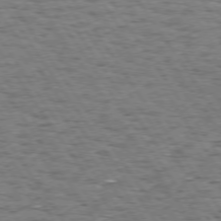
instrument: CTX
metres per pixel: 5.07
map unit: Hpe
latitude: 73.9151
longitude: -134.3467
